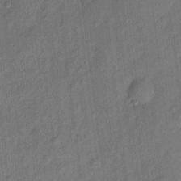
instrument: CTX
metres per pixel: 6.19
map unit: eHh
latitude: 4.1011
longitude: -74.2900
